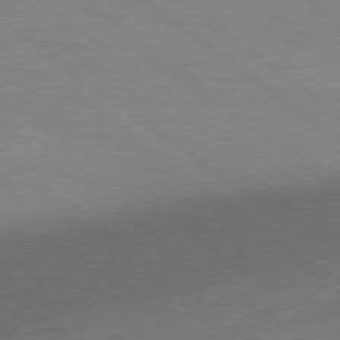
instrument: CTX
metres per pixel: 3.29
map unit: Ap
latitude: -78.6140
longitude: -99.9150
